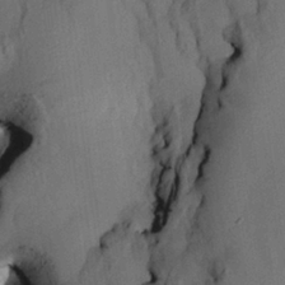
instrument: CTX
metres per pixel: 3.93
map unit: HNhu
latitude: 14.7247
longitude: 10.8786
